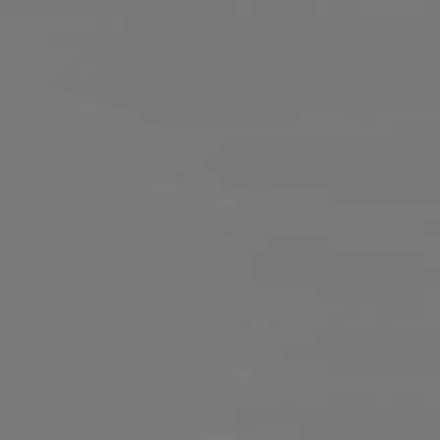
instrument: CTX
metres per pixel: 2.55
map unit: lApd
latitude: 81.4048
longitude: -150.7057
